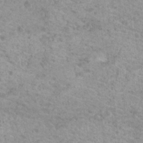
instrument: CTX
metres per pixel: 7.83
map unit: Nhu
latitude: 18.7057
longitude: -31.6316
